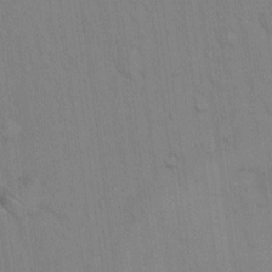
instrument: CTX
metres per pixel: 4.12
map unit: Hto
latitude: 13.5371
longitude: -61.4048
